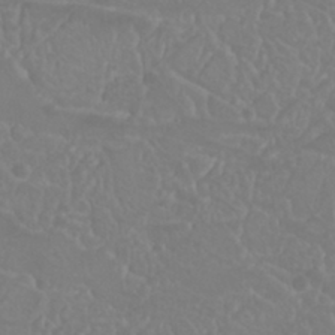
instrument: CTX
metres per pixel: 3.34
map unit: Nhu
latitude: 23.6316
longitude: -63.8962
